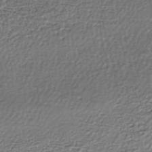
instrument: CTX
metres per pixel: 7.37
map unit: HNhu
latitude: -45.5021
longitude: 105.9556
